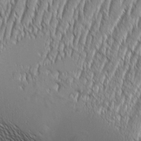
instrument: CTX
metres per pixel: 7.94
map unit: Aa
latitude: 8.3467
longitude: -129.3482
